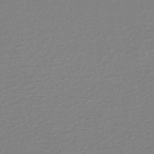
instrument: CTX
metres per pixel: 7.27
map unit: lHb
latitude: -41.9745
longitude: 62.3495
